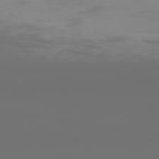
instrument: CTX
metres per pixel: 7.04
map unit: Hpe
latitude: 76.9324
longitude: -140.1388
